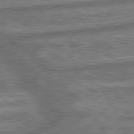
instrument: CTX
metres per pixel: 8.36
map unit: lApd
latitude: 79.9528
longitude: -171.3104
